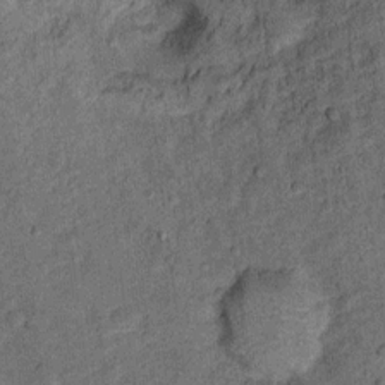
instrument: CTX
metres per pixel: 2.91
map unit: Ht
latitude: 9.5182
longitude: -38.8758
